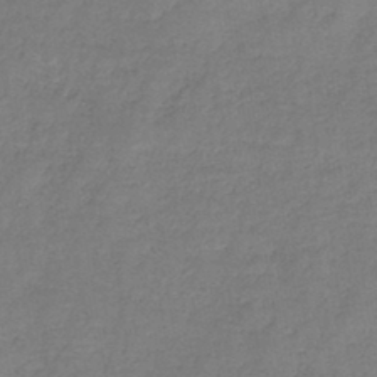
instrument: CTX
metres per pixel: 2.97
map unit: HNb
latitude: -43.8233
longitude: -39.2726
